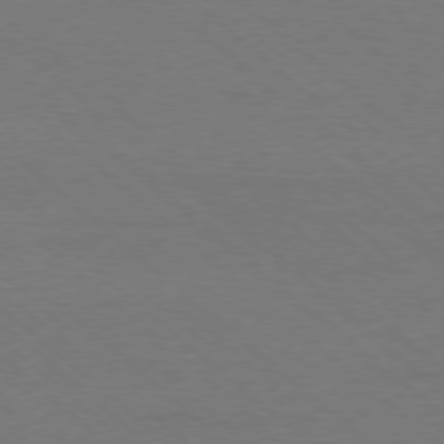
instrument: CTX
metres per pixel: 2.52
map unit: Ap
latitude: -78.3873
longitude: -85.9717
